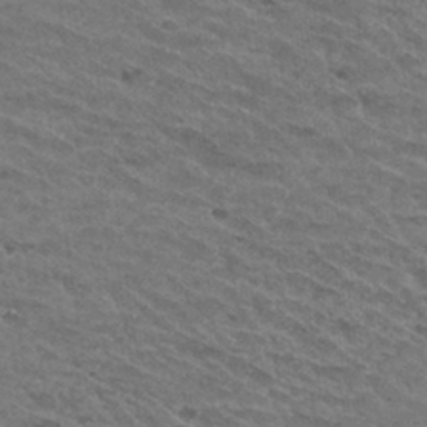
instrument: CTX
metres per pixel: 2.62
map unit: Hto
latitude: 31.2348
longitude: -47.3104
